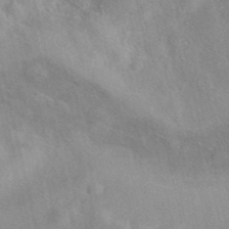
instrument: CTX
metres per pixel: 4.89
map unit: eAb
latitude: 40.1577
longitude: 109.1998
